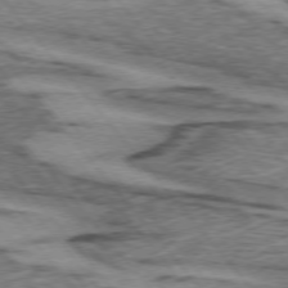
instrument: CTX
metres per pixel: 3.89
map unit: lApd
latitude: 74.5168
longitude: -77.4048
